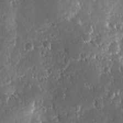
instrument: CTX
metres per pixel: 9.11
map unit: Ave
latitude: 9.0836
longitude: -104.4034
